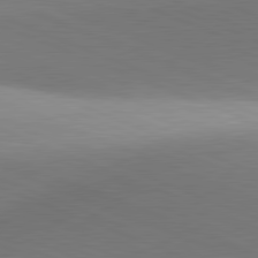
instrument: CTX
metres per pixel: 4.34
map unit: lApd
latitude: 81.5182
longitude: 135.5966
